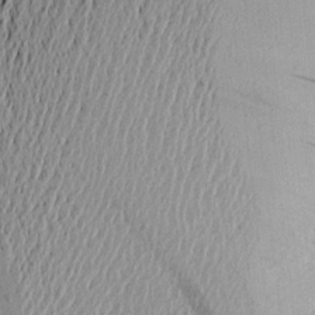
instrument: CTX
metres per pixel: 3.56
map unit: Aa
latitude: 18.8569
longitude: -148.5546
